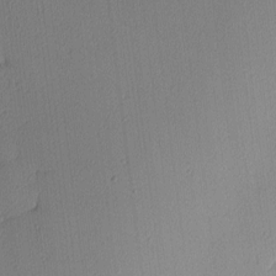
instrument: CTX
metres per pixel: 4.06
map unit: Hve
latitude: 2.9891
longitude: -121.1781
